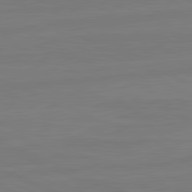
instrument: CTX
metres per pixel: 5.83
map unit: lApd
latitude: 81.8961
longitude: -178.1200
